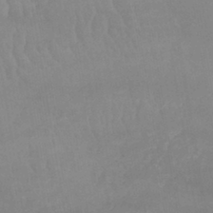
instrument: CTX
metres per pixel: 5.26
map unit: lHb
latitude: -40.1795
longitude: 66.5574
